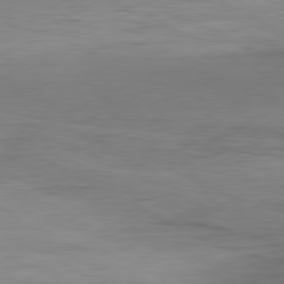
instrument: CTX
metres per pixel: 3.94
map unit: Hpe
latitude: -80.7463
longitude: 19.4643
